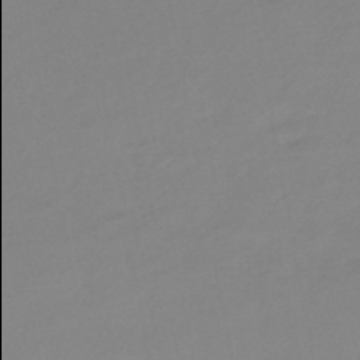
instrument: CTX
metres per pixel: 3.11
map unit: eHb
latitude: -46.3495
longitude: 86.0094
